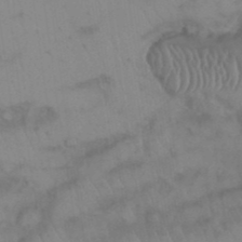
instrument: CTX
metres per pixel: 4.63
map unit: Nhu
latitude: 26.7057
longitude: -69.8772
